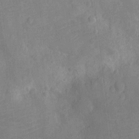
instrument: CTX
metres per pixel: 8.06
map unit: Ht
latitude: -11.4077
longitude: -24.5356
